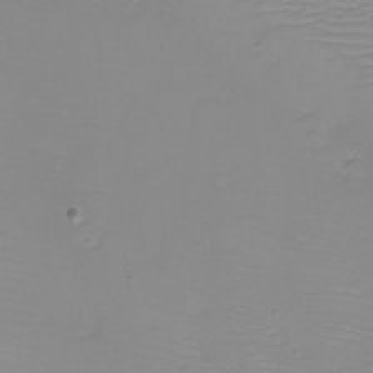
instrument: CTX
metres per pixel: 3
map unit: eHh
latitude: -6.1039
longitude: -79.8773
